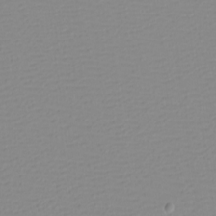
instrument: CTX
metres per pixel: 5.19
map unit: eHh
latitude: -4.0283
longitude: -86.3656
